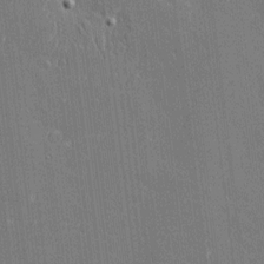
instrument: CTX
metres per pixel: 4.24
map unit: Htu
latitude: -6.6329
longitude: 176.0661
